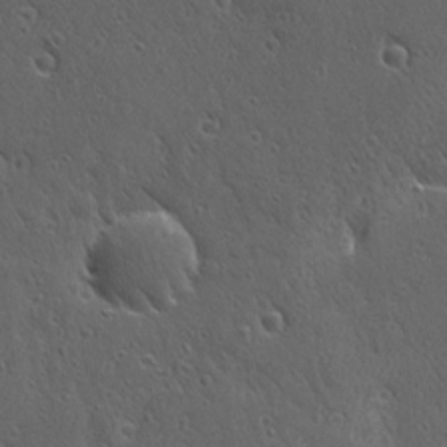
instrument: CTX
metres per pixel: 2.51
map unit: Ave
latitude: 21.7450
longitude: -137.2726
